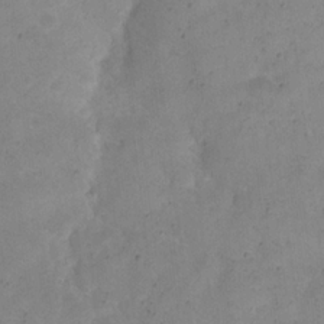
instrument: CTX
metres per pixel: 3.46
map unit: eHh
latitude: 20.1767
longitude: -63.6883
